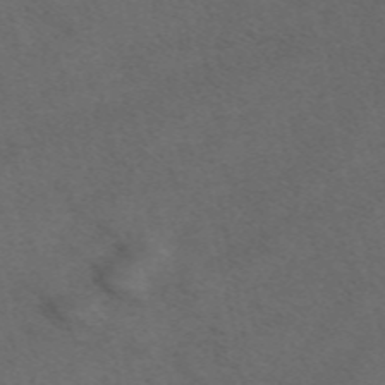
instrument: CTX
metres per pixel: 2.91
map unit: ANa
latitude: 52.1200
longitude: -71.4237
